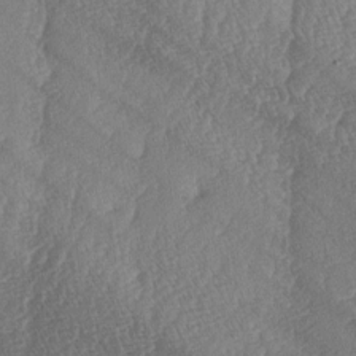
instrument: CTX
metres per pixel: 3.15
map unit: lAa
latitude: -5.7477
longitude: -130.0444
